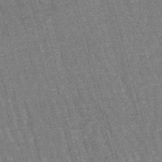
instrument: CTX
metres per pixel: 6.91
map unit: lHb
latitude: -46.0661
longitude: 78.1794
